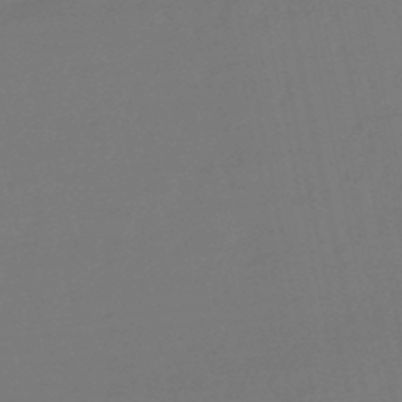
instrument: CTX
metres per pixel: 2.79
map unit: lHb
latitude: -49.7289
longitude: 78.9541
